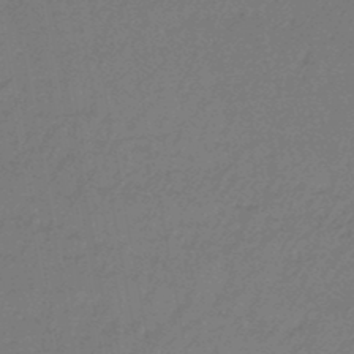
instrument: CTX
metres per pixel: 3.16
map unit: eHb
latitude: -46.8786
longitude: 82.4251
